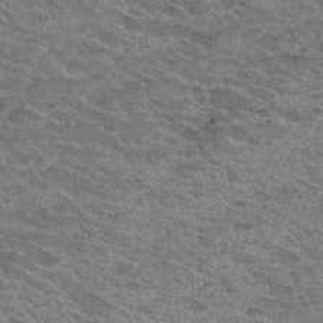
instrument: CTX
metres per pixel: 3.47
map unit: Hto
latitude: 31.0837
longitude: -47.3671
